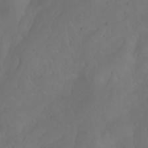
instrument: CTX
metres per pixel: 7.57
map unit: Htu
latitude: -5.8422
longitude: -69.8205
